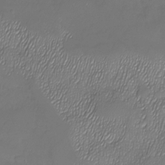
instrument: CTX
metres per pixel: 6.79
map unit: Nhu
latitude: -27.5777
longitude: -59.4615
